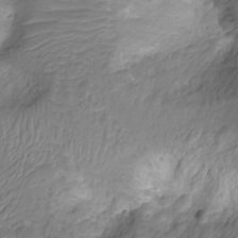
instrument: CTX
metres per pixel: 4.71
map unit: Nhu
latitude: -15.3510
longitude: -26.7624
